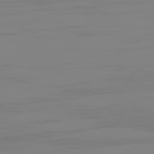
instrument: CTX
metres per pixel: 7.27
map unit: Hpe
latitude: 75.2159
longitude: -128.7813
